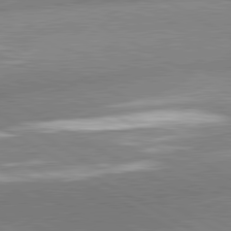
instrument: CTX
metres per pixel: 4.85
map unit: lApd
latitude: 80.8380
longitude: -163.0270
